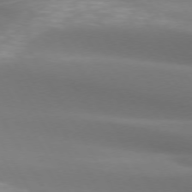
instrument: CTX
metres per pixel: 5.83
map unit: lApd
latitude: 73.2726
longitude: -49.8205
